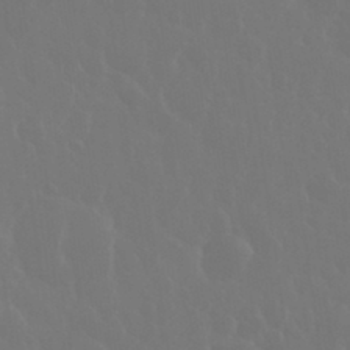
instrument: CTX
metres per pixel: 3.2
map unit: eHh
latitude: 34.1388
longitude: -58.4223
